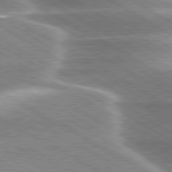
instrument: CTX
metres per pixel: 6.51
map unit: lApd
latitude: 80.1011
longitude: -120.8569
